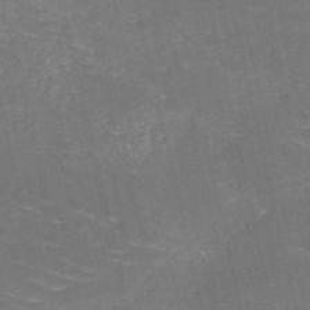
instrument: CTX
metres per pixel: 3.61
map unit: HNb
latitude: -51.1431
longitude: -49.0269
